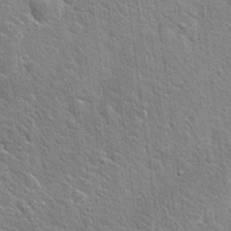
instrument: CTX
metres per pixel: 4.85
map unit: Hto
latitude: 20.2523
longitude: -52.3090
